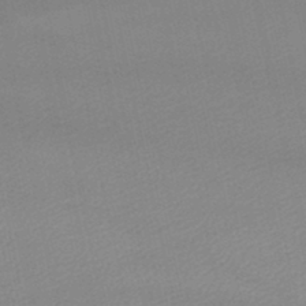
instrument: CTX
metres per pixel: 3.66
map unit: lHb
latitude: -46.1983
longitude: 69.9745
